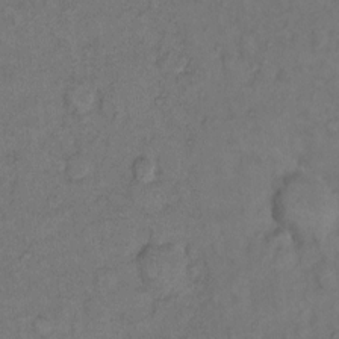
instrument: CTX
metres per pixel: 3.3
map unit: Hto
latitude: 10.7057
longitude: -62.1578
